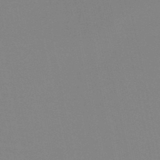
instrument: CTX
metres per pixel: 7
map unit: HNb
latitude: -45.7856
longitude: -43.0647
